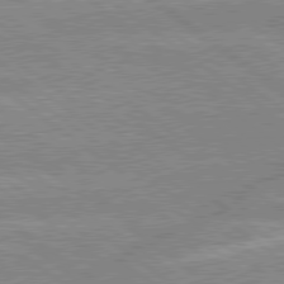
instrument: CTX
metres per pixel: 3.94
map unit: lApd
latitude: 79.2348
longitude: -156.7246
